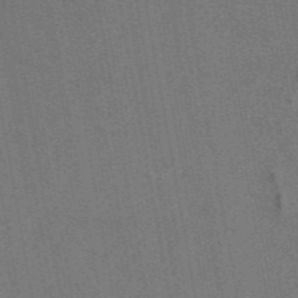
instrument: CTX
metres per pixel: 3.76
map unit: eAb
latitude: 47.0081
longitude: 117.0675
